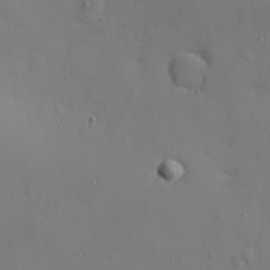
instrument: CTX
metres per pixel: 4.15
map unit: eHh
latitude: 26.4601
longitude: -75.0647
